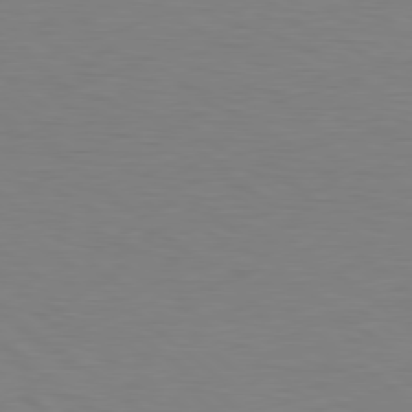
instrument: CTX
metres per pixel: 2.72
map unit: Hpe
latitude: 78.5168
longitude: -149.5938
